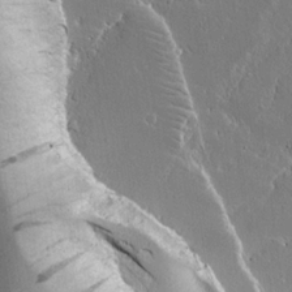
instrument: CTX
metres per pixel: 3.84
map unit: lAvf
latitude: 17.2537
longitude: -126.6680
